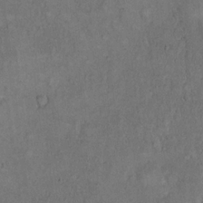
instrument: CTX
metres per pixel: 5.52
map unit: eHh
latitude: 17.5749
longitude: -62.5168
